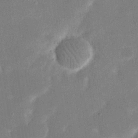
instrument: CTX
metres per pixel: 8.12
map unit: eHh
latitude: 19.8583
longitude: -68.9892
